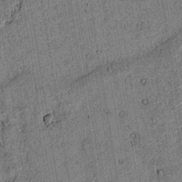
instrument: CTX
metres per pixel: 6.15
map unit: lAvf
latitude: 4.1578
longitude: 169.0297
